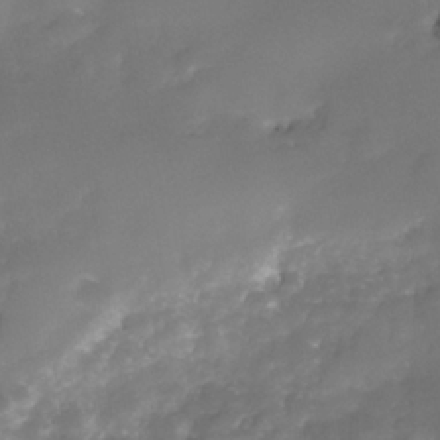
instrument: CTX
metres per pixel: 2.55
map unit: Nhe
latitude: -38.0661
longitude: -112.2711
